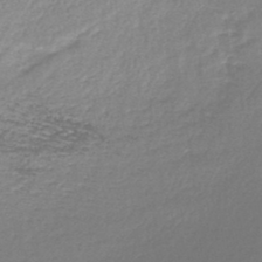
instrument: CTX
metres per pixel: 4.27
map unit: lHb
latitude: -44.3117
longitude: 73.3887
